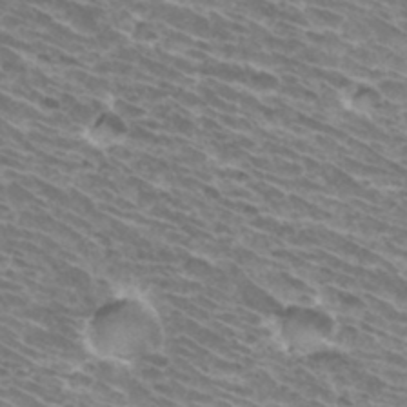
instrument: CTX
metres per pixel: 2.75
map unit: Hto
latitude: 33.8394
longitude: -42.1767
